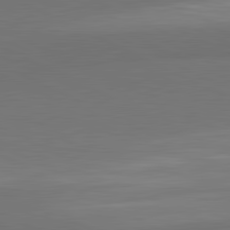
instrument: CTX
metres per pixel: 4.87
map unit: lApd
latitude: 81.8016
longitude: 158.2361
